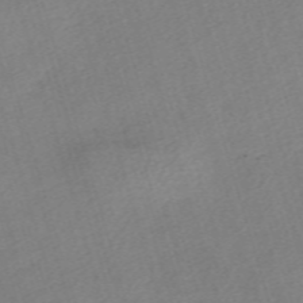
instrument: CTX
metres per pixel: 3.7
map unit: eHh
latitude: -61.3510
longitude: 53.5777
